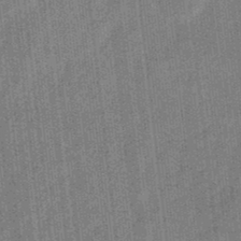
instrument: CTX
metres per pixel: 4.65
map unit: eHb
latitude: -31.3132
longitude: 73.8233
